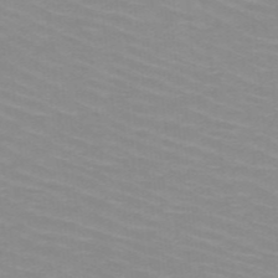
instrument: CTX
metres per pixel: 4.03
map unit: HNb
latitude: -48.0094
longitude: -45.6127
